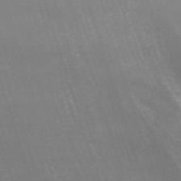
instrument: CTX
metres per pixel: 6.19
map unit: HNb
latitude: -54.4062
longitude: -36.8569
